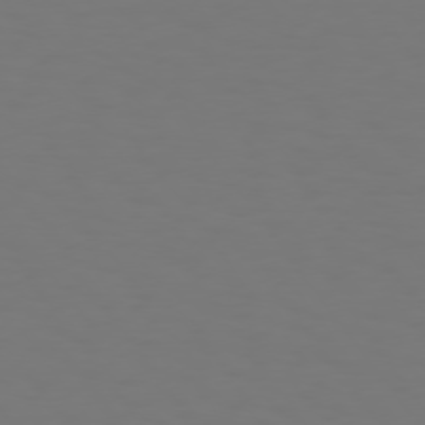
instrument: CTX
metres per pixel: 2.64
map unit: Hpe
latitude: 74.5546
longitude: -123.4426
